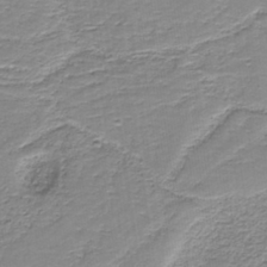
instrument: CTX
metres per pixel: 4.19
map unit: eAb
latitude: -37.6721
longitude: 53.0108
